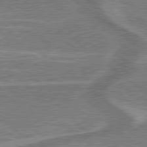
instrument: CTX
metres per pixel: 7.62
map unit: lApd
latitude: 79.5371
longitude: 174.7274
